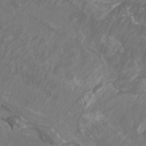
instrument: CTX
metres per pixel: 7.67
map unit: Nhu
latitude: -8.3873
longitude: -80.0633
